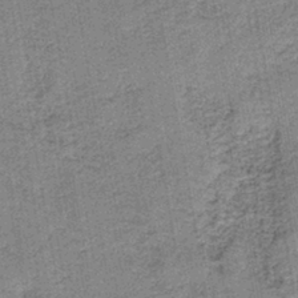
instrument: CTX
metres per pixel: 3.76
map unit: eAb
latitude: -39.2187
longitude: 52.7274
